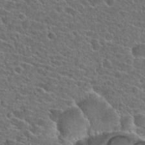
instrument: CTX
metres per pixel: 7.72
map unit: Hto
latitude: 23.8961
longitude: -44.9891
